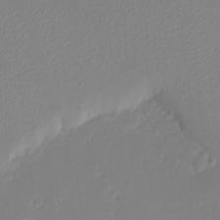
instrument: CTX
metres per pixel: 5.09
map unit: eHh
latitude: -7.6722
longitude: -70.9514
